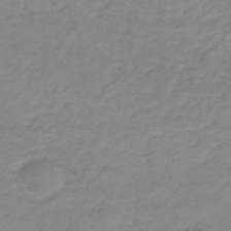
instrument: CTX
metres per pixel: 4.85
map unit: eHb
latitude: -33.4644
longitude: 71.4455
